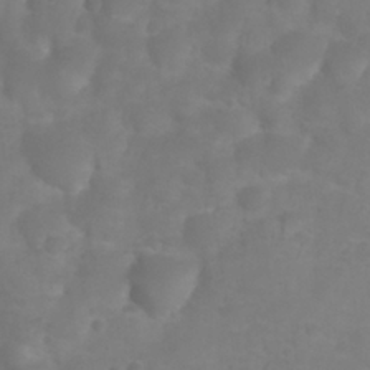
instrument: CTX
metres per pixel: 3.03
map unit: Nhu
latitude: 27.2159
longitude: -55.3670
